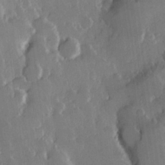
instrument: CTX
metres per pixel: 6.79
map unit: Hve
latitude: 22.7435
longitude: 149.3510
